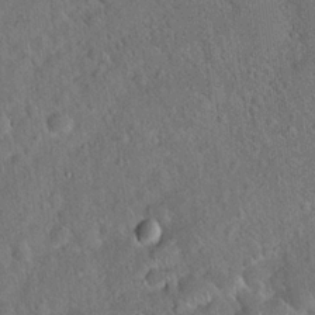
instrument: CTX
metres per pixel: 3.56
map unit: Hto
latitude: 19.5560
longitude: -52.7624
